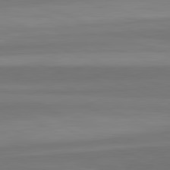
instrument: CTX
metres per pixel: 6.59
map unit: lApd
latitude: 82.4412
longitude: 178.0472
